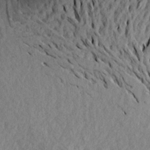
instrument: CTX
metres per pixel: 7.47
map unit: Aa
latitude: 19.0269
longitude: -145.8583
